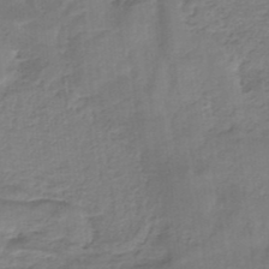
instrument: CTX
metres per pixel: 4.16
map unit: HNb
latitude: -34.5574
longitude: 59.8800
